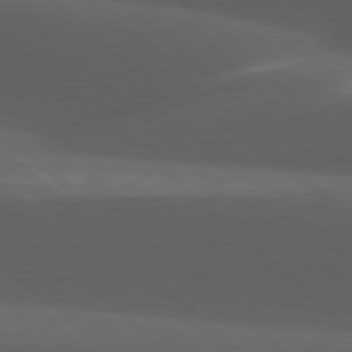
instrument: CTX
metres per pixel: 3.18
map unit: lApd
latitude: 77.6882
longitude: -54.3467
